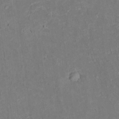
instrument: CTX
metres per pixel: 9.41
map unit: lAvf
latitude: 8.2901
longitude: 168.1227
